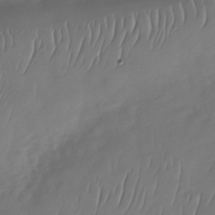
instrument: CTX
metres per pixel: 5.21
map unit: Nhu
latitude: -30.0094
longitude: -58.9892
